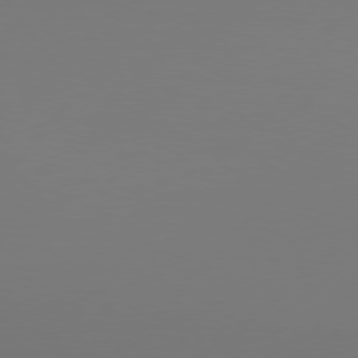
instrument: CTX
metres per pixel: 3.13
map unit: Hpe
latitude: 76.4601
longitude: -137.6316
